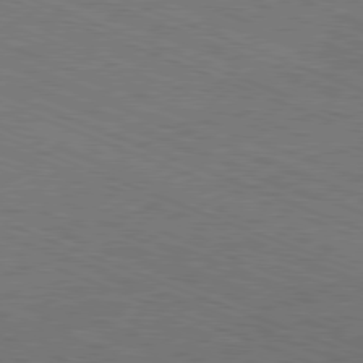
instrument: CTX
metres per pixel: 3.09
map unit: Ap
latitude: -81.0109
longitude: -74.2523
